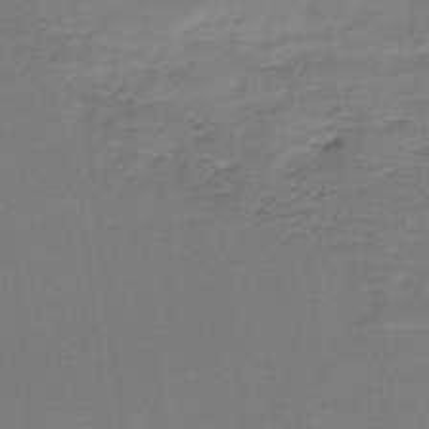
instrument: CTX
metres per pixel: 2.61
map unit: HNb
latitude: -34.6707
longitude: 60.3873
